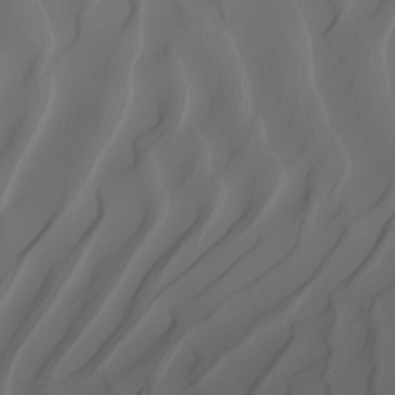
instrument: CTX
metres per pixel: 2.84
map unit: Nhu
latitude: -5.0108
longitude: -93.8394
